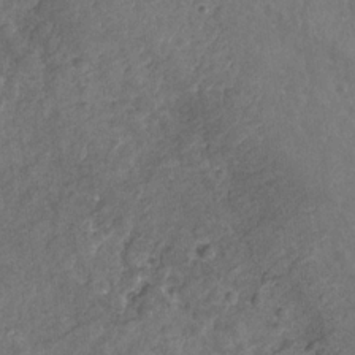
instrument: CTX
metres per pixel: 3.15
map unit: Nhu
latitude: -31.1620
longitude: -61.9150
